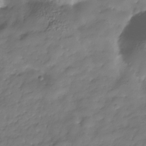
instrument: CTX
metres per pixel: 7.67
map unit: Hve
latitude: -31.3132
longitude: 90.2362
